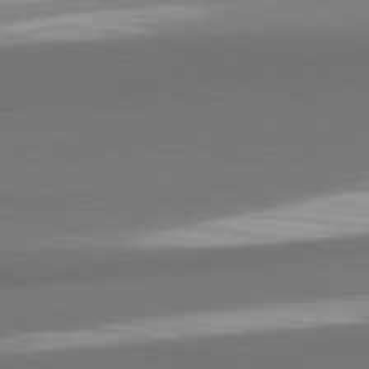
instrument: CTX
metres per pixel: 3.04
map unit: lApd
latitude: 82.1199
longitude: 154.1606
